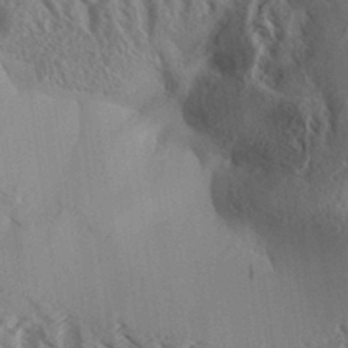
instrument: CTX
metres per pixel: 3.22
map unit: Aa
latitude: 33.0081
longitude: -138.6490
